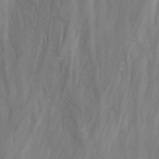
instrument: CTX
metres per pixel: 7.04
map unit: Nhu
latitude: -12.7274
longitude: -59.0459
